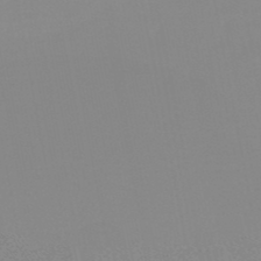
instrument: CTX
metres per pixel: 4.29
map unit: lHb
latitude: -48.2740
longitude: 64.4251
